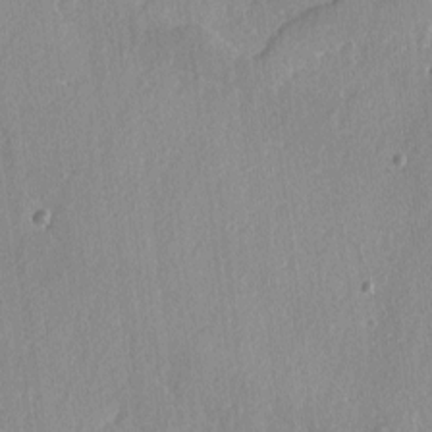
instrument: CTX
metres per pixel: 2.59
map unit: lAvf
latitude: -4.8219
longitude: -109.1592
